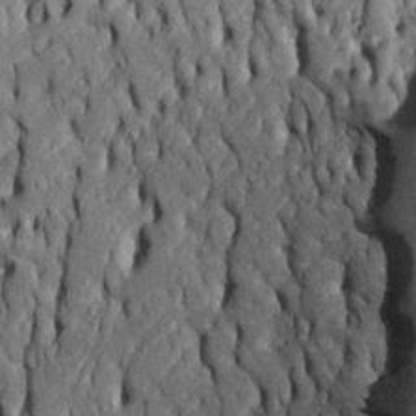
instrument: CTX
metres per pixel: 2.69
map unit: Htu
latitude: -6.6329
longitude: 155.5966
